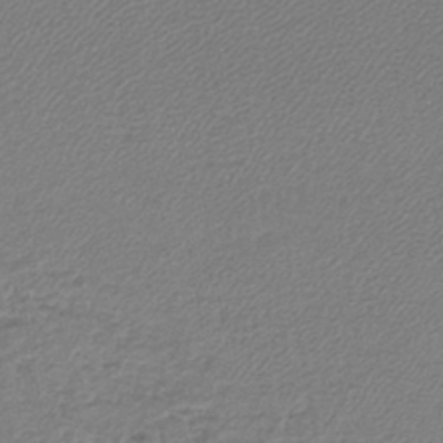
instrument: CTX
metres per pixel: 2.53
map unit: lHb
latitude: -42.2361
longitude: 61.8233
